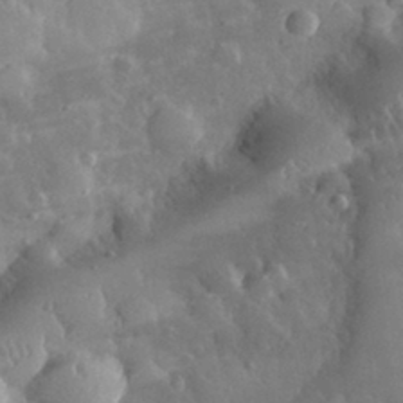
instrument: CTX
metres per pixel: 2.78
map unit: eHh
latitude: 32.5357
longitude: -80.4979
